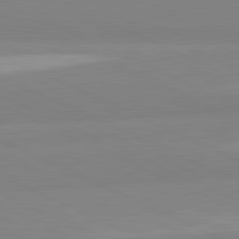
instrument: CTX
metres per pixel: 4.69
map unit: lApd
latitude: 81.9528
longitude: 179.5588
